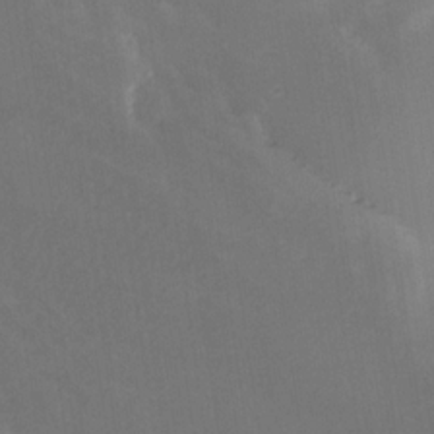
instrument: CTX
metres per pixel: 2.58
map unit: Nhe
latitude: -31.6722
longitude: -116.7246
